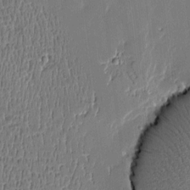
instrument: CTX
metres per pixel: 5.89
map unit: Htu
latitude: -4.8408
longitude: 175.6343
